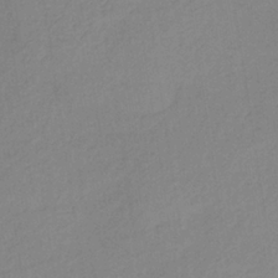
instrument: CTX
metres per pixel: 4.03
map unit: HNb
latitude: -33.5966
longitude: 63.8044
